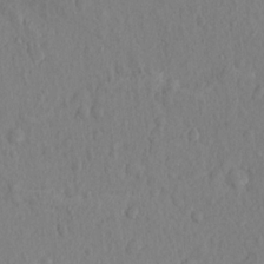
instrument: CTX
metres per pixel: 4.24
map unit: Hto
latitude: 14.1200
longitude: -29.4237
